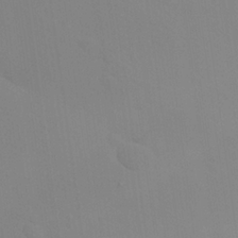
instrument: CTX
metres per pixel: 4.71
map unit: Ave
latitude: 23.3104
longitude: -136.8569
